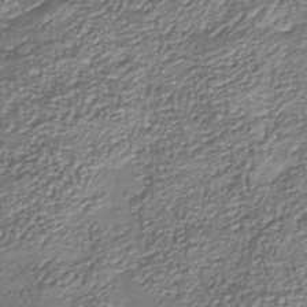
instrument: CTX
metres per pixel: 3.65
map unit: Nhu
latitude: -38.0850
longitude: -82.7057
